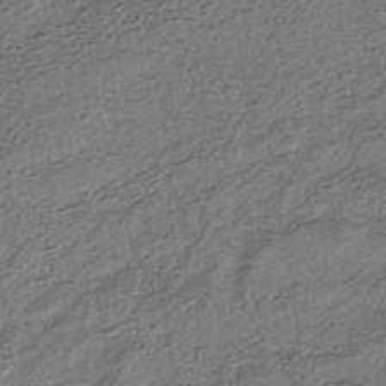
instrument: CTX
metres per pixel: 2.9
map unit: HNhu
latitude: -40.2928
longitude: 107.9178
